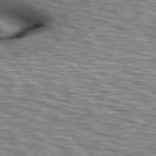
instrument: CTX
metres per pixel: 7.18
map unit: lApd
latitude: 76.7057
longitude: -61.4048
